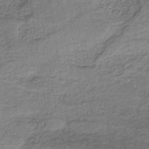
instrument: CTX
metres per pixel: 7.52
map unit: lHb
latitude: -36.6707
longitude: 60.8219
